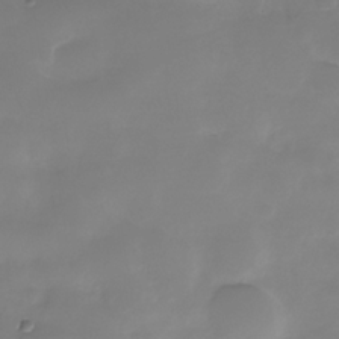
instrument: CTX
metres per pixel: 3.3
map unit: Nhe
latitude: -36.1227
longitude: -92.2522
